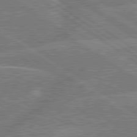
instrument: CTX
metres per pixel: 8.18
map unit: lApd
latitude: 79.6316
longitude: -145.1970
